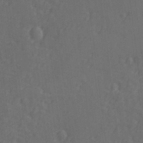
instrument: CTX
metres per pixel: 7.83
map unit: lAvf
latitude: -9.7478
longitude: -121.0837
